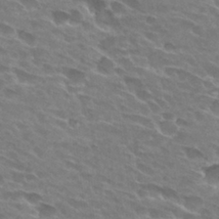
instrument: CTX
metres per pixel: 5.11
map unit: Hto
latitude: 28.8191
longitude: -42.6302
